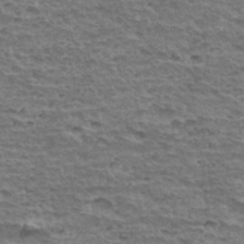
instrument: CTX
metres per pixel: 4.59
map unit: Hto
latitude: 34.9135
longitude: -43.4804
